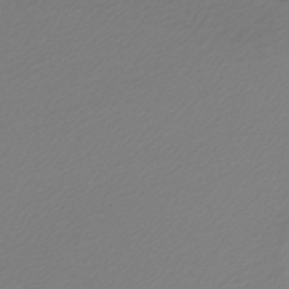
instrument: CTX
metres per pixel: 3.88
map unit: lHb
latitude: -44.9731
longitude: 65.1809
